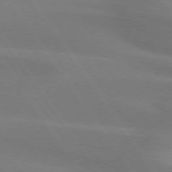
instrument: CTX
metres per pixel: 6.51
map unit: lApd
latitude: 74.3467
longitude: -63.2537
